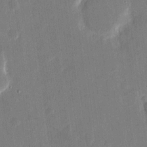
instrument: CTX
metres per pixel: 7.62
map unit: eHh
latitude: 15.1593
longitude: -70.6112
